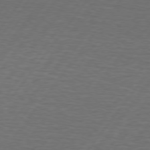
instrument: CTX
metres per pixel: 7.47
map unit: lApd
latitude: 74.6113
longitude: -78.5924
